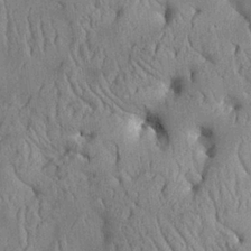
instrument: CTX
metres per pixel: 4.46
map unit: Aa
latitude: 26.0255
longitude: -133.8772
